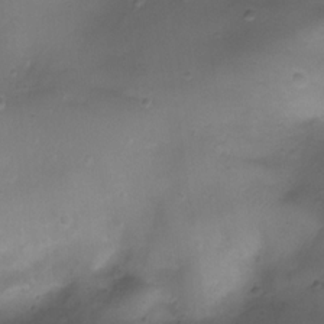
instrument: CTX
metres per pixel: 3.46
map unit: Ht
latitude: 4.1956
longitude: -20.3089
